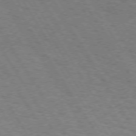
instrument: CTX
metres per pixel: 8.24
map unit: Hpe
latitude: 72.5924
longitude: -129.6505
